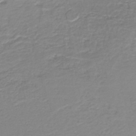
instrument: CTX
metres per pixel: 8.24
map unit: HNb
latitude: -40.5574
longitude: 49.6911
